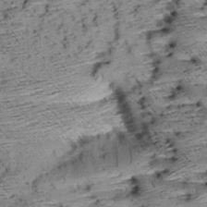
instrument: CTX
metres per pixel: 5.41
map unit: Aa
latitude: 8.8191
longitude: -140.5923
